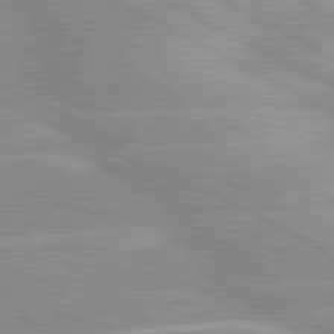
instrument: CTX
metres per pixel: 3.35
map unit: lApd
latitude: 80.1956
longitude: -124.9702
